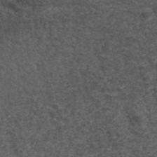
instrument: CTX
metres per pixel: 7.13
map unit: ANa
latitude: 41.9150
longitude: 26.9730
